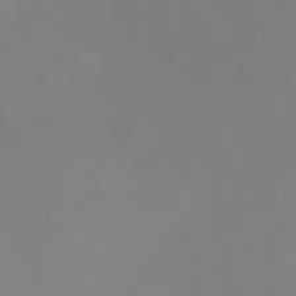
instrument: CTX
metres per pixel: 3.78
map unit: HNhu
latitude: 8.3656
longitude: 8.6707
